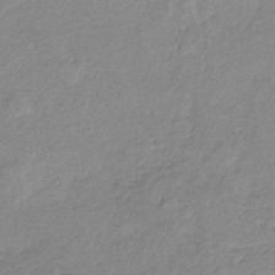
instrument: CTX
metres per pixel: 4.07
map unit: HNb
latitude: -33.3699
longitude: 59.7288
